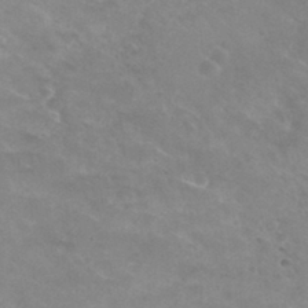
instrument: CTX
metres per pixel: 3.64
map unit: Hto
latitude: 31.7639
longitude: -47.8017
